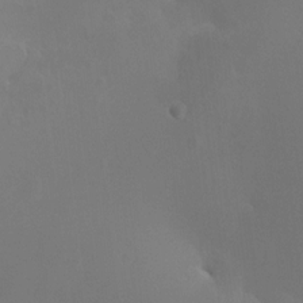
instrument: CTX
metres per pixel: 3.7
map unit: HNhu
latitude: 8.1767
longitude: -0.5357
